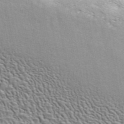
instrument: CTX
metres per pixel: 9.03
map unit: ANa
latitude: 45.4238
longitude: 39.0297
